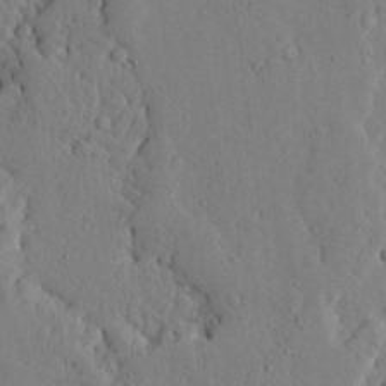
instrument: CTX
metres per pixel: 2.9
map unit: Ave
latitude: 13.4993
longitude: -133.9339
